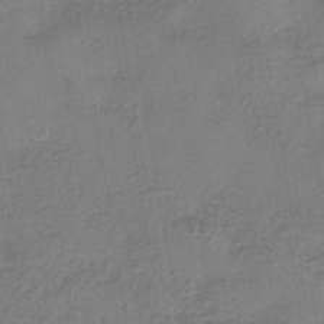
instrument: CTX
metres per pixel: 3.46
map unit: eHh
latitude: -41.5021
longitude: 119.5399
